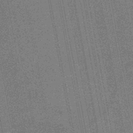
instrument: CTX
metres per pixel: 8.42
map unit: HNb
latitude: -45.3510
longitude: 52.8030
